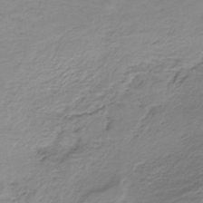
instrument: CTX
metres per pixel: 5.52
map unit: HNb
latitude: -34.8408
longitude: 57.9367
